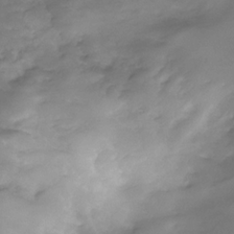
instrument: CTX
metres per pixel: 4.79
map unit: Nhe
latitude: -33.1054
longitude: -92.6112
